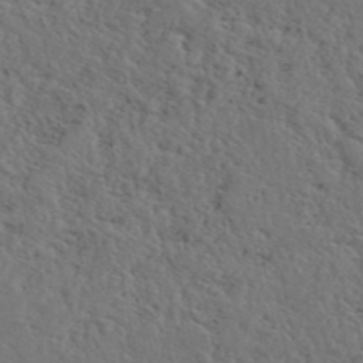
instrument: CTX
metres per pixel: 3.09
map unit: eAb
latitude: 43.2159
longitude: 112.4818
